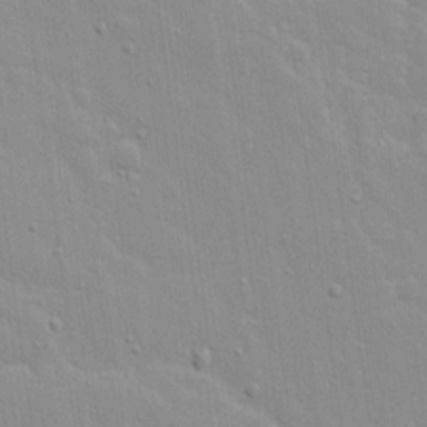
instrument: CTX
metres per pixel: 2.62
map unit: lAvf
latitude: 16.1956
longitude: -128.4034
